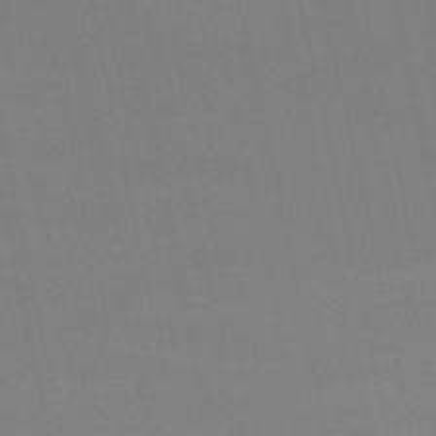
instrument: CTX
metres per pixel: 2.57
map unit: lHb
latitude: -46.5762
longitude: 58.6140
